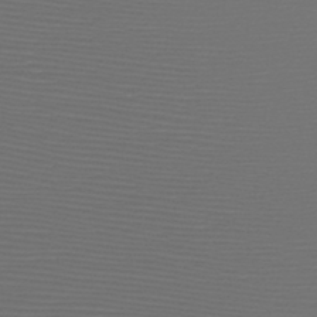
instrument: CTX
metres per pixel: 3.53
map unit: HNb
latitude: -47.8611
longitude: -41.6315
